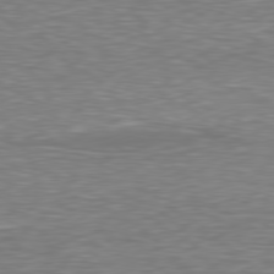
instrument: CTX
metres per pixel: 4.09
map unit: Hpe
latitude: 78.5357
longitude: -123.4426
